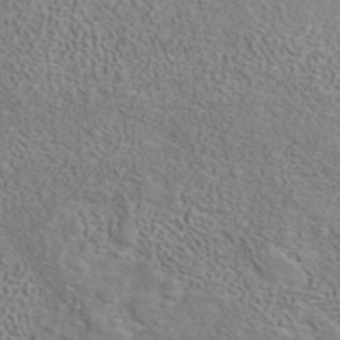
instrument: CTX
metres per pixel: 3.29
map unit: ANa
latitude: 42.1389
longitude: 16.6708
